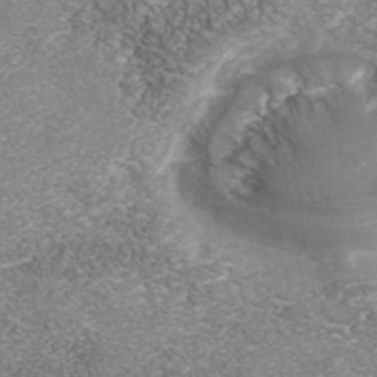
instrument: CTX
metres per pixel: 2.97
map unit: Nhe
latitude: -41.8989
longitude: -110.1389
